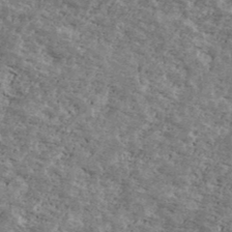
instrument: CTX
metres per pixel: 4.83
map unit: Ave
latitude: 40.3656
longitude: -108.6868
